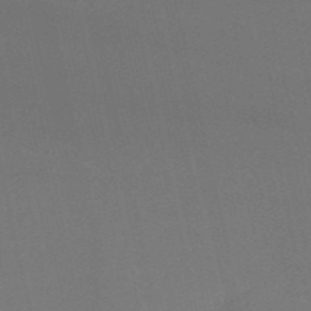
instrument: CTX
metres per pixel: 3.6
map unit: HNb
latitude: -53.6344
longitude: -41.9717
